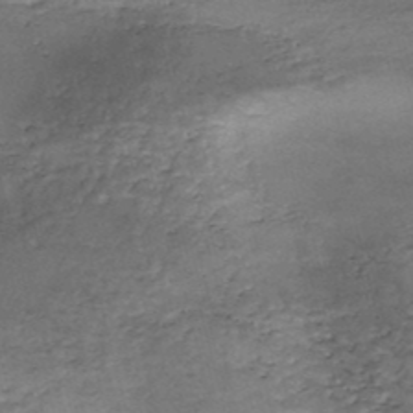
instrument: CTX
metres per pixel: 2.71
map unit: Nhe
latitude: -48.1039
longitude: -171.0269
